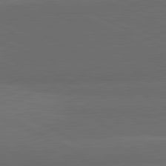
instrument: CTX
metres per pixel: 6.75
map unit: lApd
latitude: 81.9717
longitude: 159.1809
